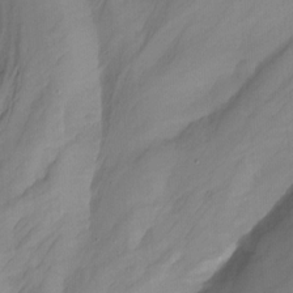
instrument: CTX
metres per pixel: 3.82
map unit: Ht
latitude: -14.3873
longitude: -52.8191
